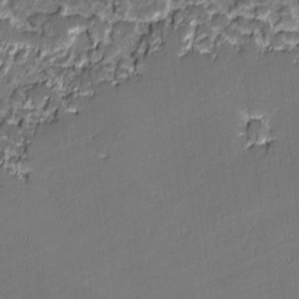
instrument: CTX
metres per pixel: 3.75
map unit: lAvf
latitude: -0.9164
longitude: -108.7057
